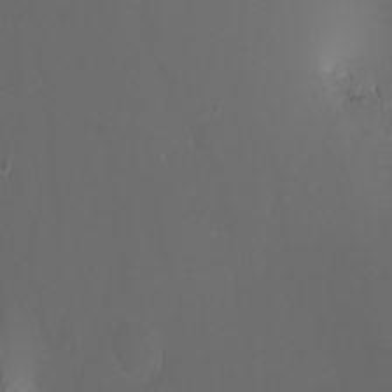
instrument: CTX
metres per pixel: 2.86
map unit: Nhu
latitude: -7.1053
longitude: -79.9528
